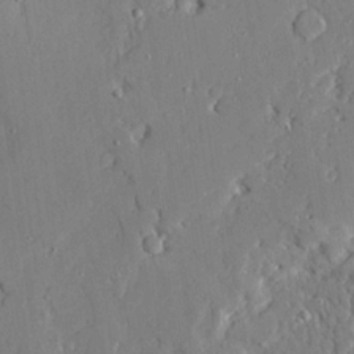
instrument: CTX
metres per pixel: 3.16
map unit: Ave
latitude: 22.9325
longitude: -129.0836
